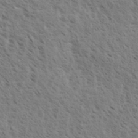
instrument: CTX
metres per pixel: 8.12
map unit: eHh
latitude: 33.8394
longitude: -140.4412
